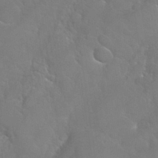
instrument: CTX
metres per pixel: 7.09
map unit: Nhu
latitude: 31.2915
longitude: -53.8206
